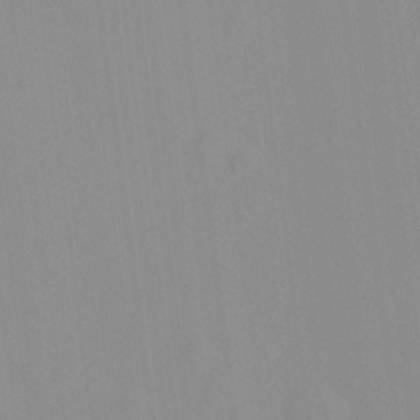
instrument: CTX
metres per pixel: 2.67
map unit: Hto
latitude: -8.2550
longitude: -41.7449
